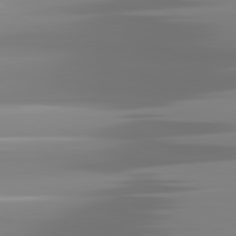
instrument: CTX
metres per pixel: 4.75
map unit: lApd
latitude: 81.6883
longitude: -138.8758
